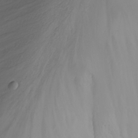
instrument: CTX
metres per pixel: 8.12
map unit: Nhu
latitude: -5.6533
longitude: -80.1011
